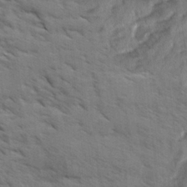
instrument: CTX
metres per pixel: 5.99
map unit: Ave
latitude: 1.6505
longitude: -110.1011
